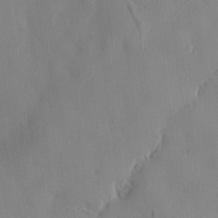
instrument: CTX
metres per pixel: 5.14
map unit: HNhu
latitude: 5.1403
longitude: -4.6113
